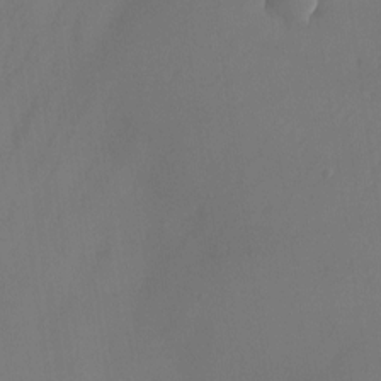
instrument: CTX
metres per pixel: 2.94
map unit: Nhu
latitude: -23.0298
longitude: -70.8002
